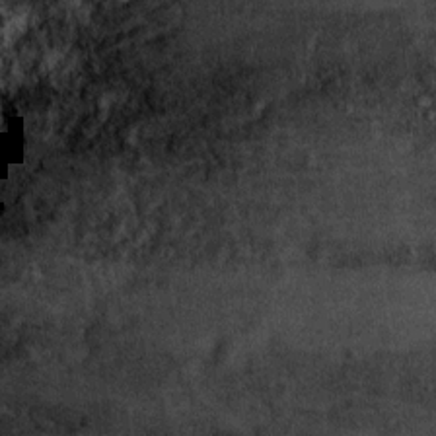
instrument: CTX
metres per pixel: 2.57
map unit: Ht
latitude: 11.6883
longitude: -39.4804
